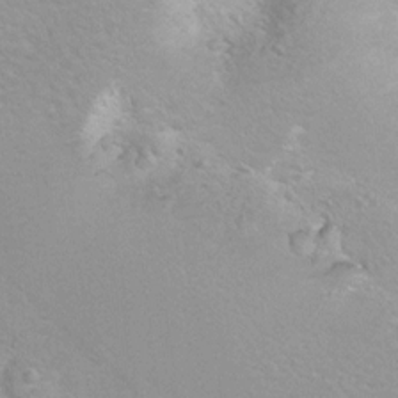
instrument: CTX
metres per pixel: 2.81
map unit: Hto
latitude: 7.7827
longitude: -30.8380
